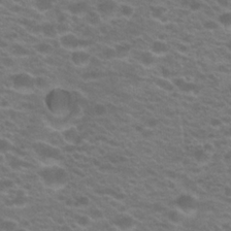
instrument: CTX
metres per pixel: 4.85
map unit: Hto
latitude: 21.8773
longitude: -37.4616
